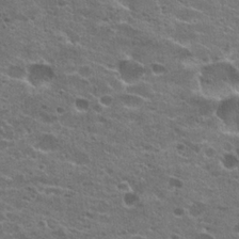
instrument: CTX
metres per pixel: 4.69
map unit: Hto
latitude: 22.0444
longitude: -42.2334
